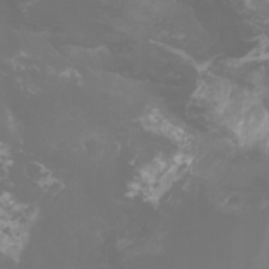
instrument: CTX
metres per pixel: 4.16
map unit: Nhu
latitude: -5.1053
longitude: -74.1200
